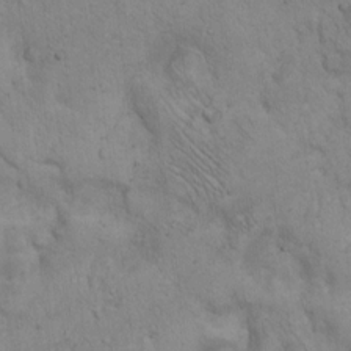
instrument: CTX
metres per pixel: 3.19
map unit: Hto
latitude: 13.1403
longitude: -55.9528
